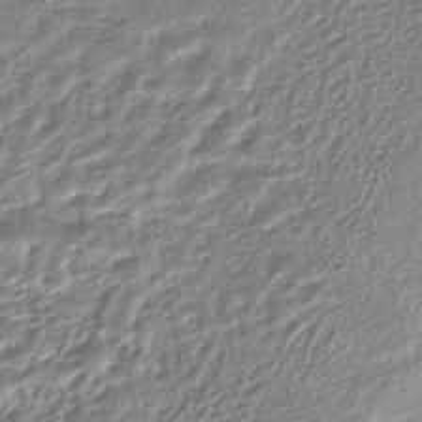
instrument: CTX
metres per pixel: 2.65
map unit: HNhu
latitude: -44.9542
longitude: 103.5399
